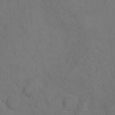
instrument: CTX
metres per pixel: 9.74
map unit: eHh
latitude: 7.6127
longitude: -62.9514
